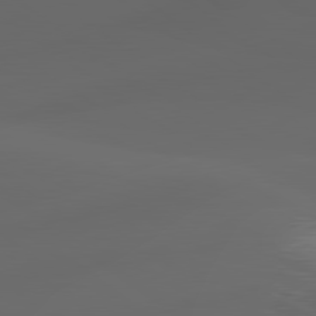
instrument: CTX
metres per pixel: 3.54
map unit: lApd
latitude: 80.4790
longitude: -84.1956
